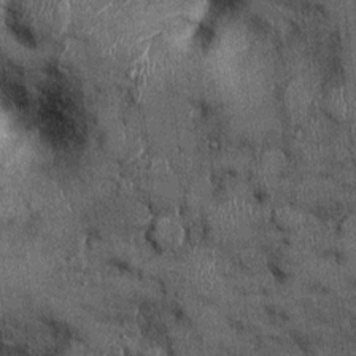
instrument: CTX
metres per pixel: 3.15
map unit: Ht
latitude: -0.1417
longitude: -12.8947
